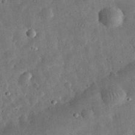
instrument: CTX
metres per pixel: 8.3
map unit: eHh
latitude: 32.8380
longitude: -77.0080
